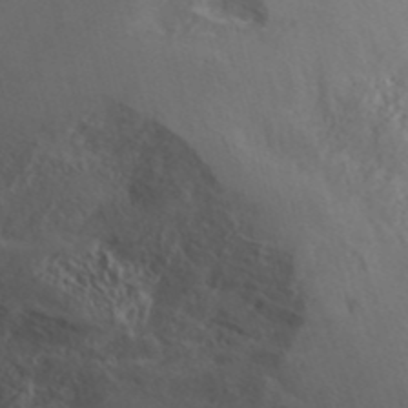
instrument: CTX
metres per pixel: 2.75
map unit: ANa
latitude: 41.3670
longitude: 34.4062
